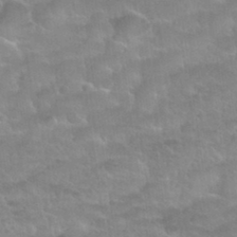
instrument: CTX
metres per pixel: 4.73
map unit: Nhu
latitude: 32.0255
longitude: -51.8583
